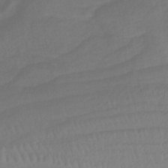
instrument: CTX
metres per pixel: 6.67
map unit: lHb
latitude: -41.3321
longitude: 77.7289
